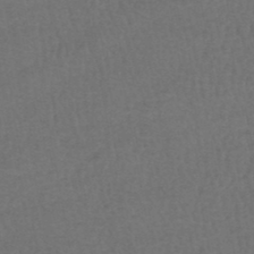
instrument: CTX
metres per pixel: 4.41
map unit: HNhu
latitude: -49.1242
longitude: 100.2361
